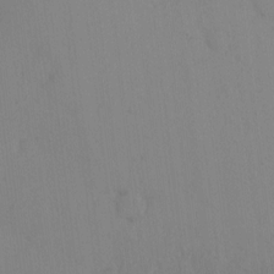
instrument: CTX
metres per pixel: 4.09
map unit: eHh
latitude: -0.8408
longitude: 17.6911
